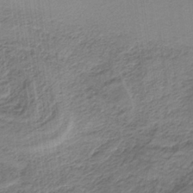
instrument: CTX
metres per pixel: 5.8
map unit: HNb
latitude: -34.9731
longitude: 57.7855
